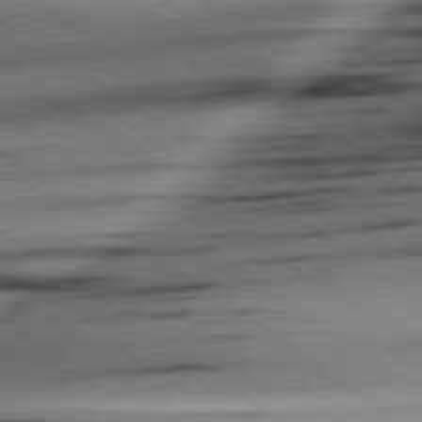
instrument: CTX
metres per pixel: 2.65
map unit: lApd
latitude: 78.9703
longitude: -155.3859
